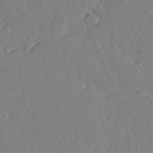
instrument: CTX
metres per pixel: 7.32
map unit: lAvf
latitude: 16.8758
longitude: -126.1956
